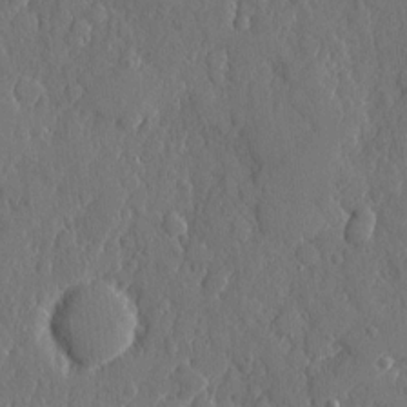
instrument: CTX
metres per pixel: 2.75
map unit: eHh
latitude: 6.0633
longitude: -74.6679
